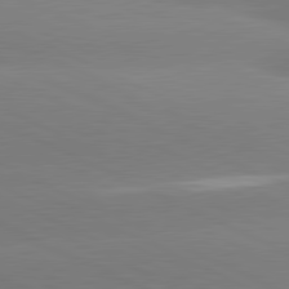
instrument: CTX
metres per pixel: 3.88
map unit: lApd
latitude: 81.3671
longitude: -154.7813
